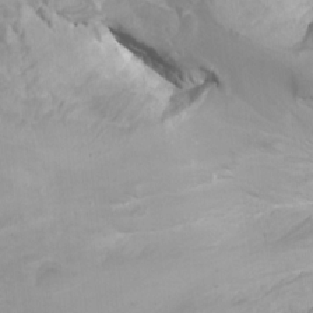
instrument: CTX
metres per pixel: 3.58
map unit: Htu
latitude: -8.7274
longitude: -64.7246
